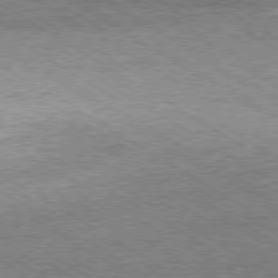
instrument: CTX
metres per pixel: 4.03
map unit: Ap
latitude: -80.2929
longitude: -88.1578
